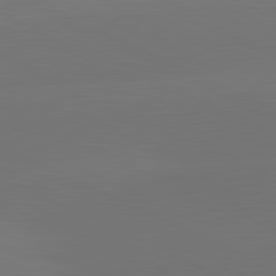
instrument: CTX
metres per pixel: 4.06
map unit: lApd
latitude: 81.7639
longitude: -164.3845
